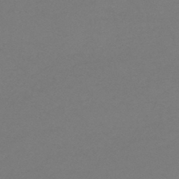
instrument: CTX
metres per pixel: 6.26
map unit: HNb
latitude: -44.6141
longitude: -45.5749
